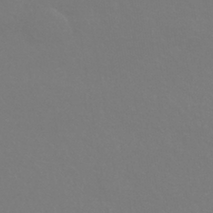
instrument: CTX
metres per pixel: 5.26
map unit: HNhu
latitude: -42.7841
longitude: 93.7855
